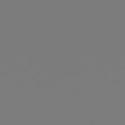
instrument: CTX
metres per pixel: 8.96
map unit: Hpe
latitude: 78.9892
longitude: -173.8961
